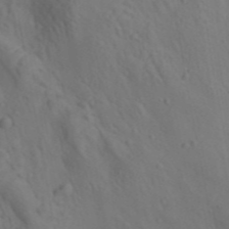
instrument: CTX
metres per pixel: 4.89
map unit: lAa
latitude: 22.4223
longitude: -138.4412
